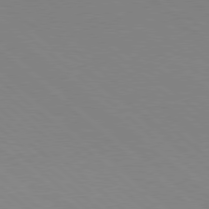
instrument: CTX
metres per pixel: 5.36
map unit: Hpe
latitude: 78.1389
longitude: -176.5734
